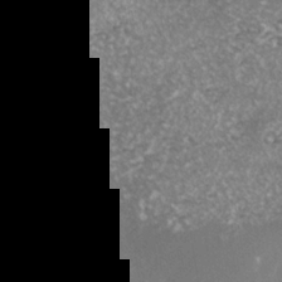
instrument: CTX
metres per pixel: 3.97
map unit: Nhe
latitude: -39.4832
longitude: -116.2523
